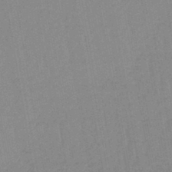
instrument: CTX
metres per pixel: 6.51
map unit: lHb
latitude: -44.4818
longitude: 63.0297
